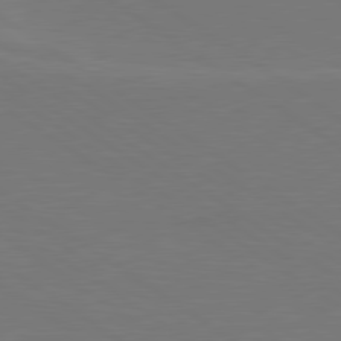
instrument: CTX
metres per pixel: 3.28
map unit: lApd
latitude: 79.7072
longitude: 163.0864
